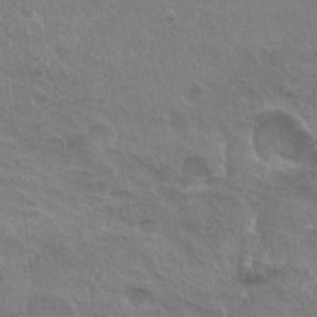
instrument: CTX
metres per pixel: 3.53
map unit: Hto
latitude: 25.2725
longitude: -38.6868
